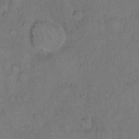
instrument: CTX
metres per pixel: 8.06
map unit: Hto
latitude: 13.0081
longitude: -57.1214
